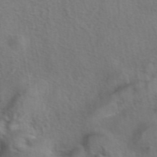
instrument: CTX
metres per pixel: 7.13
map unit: eAb
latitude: 41.9528
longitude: 104.7085
